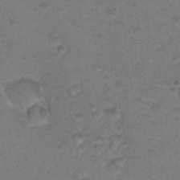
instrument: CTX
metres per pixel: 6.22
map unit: Nhu
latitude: 18.1577
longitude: -31.0081
